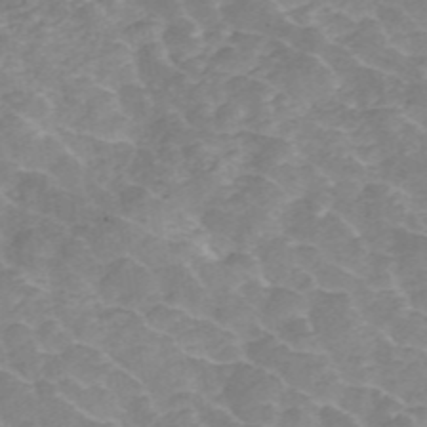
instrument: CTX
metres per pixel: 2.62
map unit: ANa
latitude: 46.1200
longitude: 22.3873
